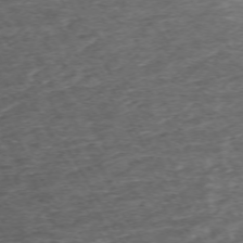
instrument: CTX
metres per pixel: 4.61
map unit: Hpe
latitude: -71.1053
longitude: 13.5588
